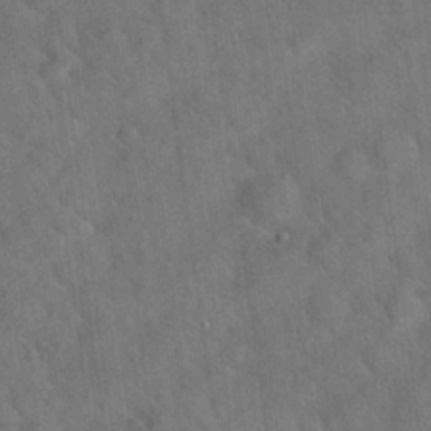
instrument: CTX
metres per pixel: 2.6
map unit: Hto
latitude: 19.9339
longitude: -53.3293
